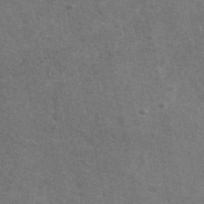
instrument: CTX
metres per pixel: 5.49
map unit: eAb
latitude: 47.9528
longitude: 114.4629
